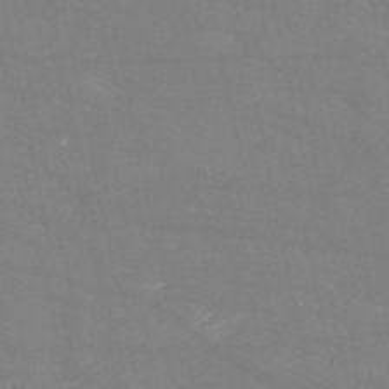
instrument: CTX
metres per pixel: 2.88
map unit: HNb
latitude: -54.4251
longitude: -38.1200
